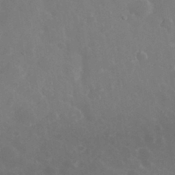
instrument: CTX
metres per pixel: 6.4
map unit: eHh
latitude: 33.1214
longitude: -61.1781
